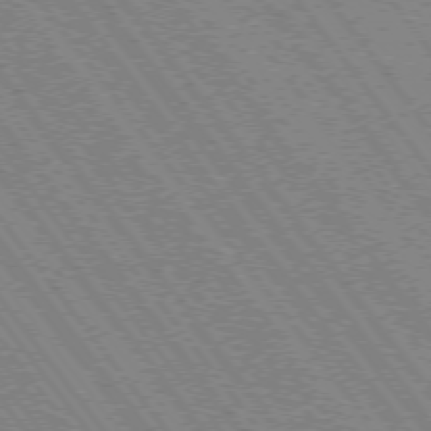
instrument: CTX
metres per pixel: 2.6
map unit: Hpe
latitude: -75.4833
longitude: -14.2523
